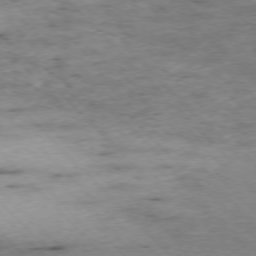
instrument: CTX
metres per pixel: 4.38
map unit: Ap
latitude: -76.8030
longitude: -87.3481
